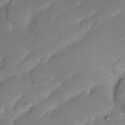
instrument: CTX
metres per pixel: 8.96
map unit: Nhu
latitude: 22.5735
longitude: -63.1970
